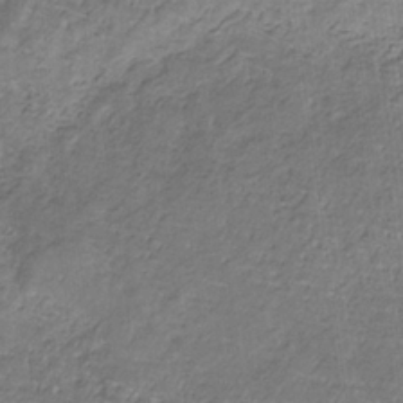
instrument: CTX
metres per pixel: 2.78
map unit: eHb
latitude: -32.7652
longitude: 67.6155
